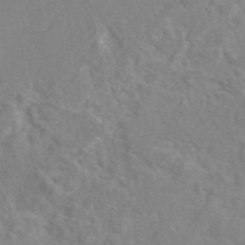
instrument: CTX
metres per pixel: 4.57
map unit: eAb
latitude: 45.9339
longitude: 110.4062
